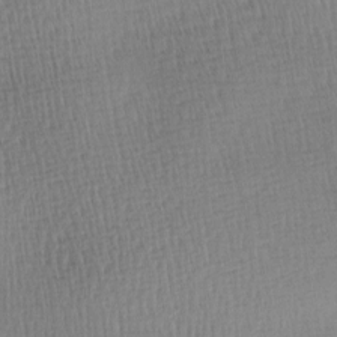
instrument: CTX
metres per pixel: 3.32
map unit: lAa
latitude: -8.9731
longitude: -125.1214
